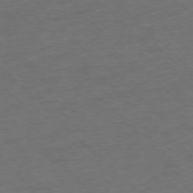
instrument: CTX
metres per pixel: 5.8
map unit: Ap
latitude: -77.0675
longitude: -64.4412
